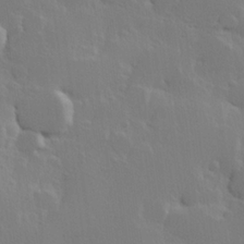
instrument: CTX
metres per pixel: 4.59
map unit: Hve
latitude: 23.3104
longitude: 145.5210
